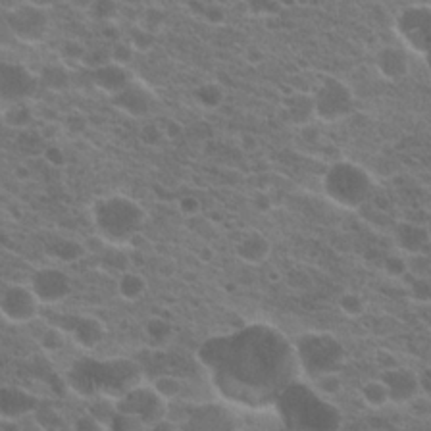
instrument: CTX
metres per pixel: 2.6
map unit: Hto
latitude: 20.4034
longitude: -36.2334
